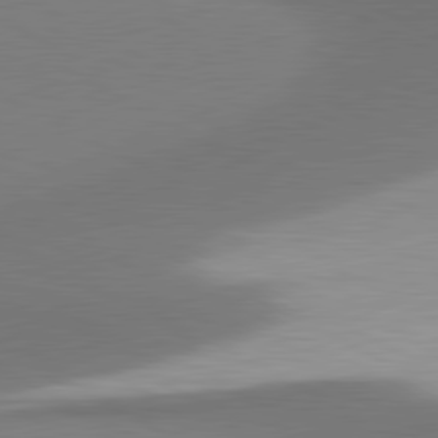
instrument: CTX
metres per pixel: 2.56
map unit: lApd
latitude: 80.8191
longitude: 176.2362
